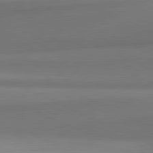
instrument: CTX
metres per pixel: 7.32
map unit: lApd
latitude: 81.8394
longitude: 154.1606
